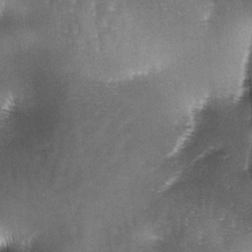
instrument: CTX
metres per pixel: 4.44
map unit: lAa
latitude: -4.7274
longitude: -128.0444
